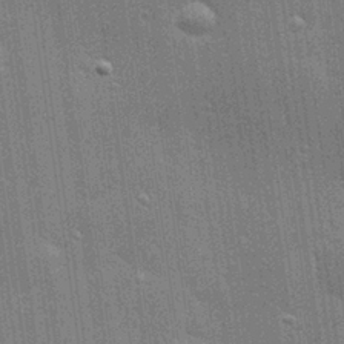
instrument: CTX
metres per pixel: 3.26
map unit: Hve
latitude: 28.6112
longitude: -93.0269
